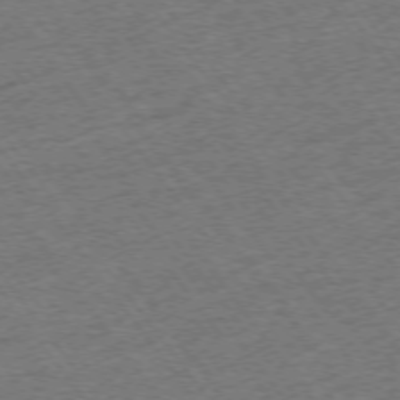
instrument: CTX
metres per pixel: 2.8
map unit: Ap
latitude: -74.9542
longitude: -88.6491
